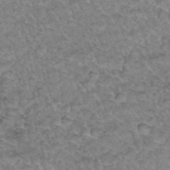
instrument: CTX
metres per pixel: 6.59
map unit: Hto
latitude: 34.6112
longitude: -48.0633
